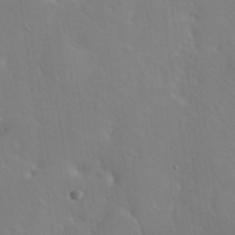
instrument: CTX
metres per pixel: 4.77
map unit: Nhu
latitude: 30.8758
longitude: -57.4804
